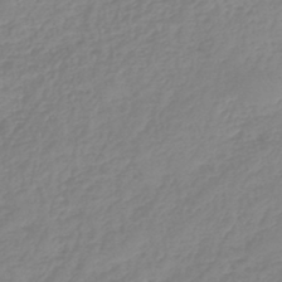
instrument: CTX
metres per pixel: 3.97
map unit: lHb
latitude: -44.4818
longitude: 70.3117
